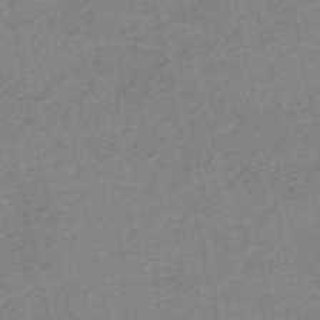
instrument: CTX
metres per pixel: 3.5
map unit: HNb
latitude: -52.5006
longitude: -52.1389
